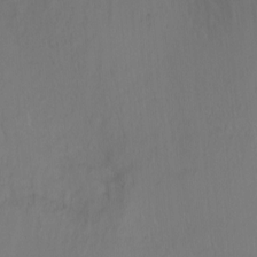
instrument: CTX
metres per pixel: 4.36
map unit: Ht
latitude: -6.1039
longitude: -35.0080
